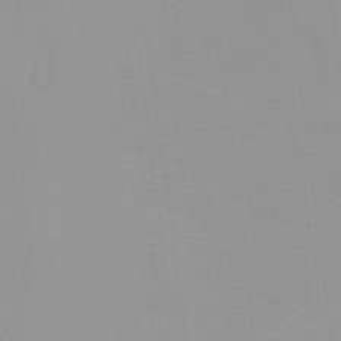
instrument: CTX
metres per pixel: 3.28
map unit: eHh
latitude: -8.0661
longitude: -70.7246
